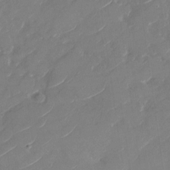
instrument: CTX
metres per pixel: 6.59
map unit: Nhu
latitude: -29.5777
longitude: -72.8569
